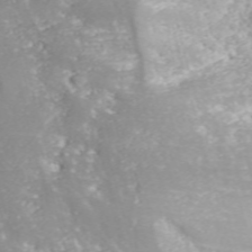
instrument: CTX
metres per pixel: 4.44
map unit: ANa
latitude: 41.4426
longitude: 34.0283
